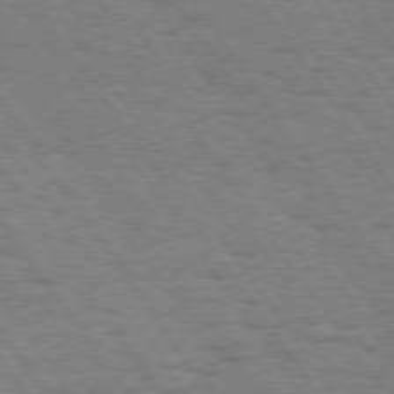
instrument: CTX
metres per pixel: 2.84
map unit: Hpe
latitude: 74.1767
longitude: -139.0458
